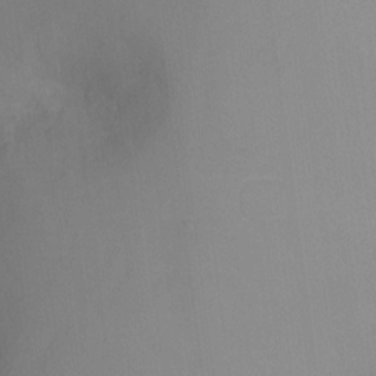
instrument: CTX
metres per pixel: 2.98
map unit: Nhu
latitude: -10.6141
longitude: -36.6113
